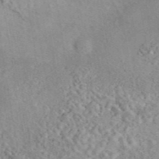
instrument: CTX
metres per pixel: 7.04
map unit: eAb
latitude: 44.0822
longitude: 116.5006
